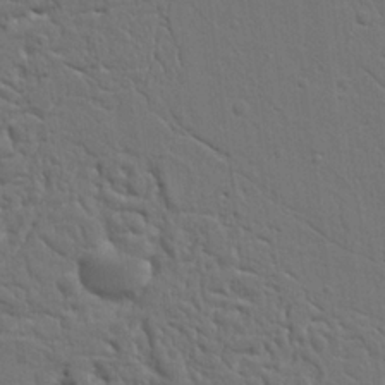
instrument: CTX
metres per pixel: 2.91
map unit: Ht
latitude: 9.8583
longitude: -76.5923
